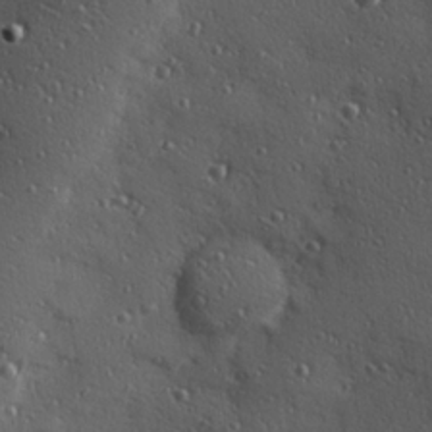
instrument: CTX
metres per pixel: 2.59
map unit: Hve
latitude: 24.7057
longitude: -96.7246
